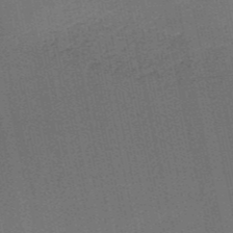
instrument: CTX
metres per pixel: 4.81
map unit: HNb
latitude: -52.9730
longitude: -42.8947
